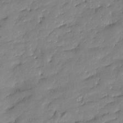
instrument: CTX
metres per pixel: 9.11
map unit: Htu
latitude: -8.7085
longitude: 176.8030
